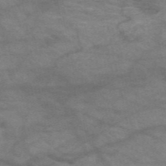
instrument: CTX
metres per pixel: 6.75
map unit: HNb
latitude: -52.5573
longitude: -42.9325
